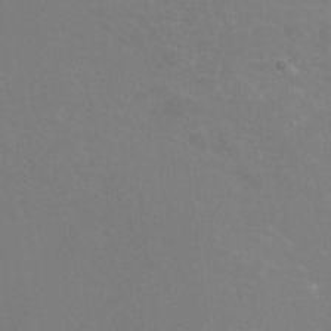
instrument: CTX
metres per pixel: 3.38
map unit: Nhu
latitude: 25.3103
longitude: -54.2333
